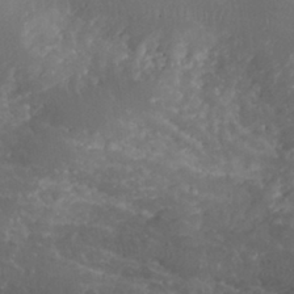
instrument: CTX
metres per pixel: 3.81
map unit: Nhu
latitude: 29.8016
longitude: -51.2348
